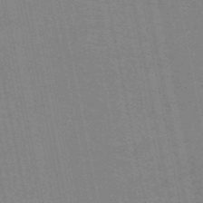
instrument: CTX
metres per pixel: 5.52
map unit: HNb
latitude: -54.2929
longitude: -45.3481
